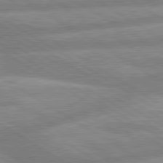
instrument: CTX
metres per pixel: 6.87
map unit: lApd
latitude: 80.2145
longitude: -165.2159
